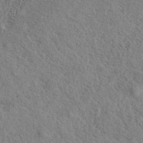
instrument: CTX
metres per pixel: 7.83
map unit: ANa
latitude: 41.0269
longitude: 18.0283
